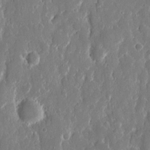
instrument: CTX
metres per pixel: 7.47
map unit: eHh
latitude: 12.4601
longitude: -71.9906
